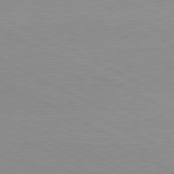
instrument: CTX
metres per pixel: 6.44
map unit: lApd
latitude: 80.0444
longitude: -127.9339
